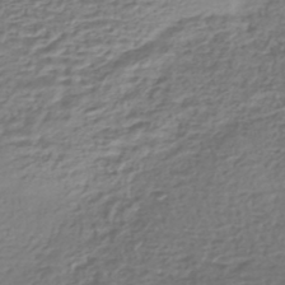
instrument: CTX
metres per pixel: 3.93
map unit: HNhu
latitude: -45.3132
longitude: 99.9367
